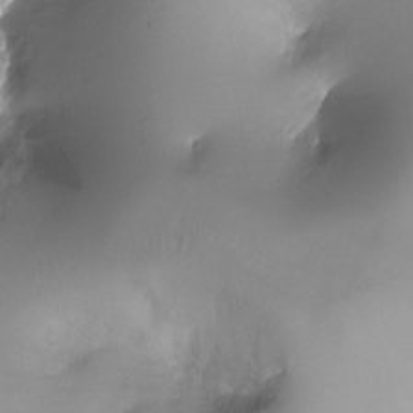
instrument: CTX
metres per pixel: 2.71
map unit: Ht
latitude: -17.1243
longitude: -44.3845
